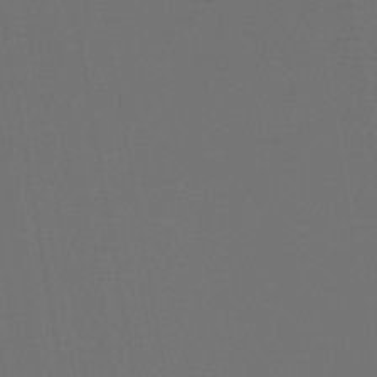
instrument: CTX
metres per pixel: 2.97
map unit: lHb
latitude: -46.1605
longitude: 74.7086
